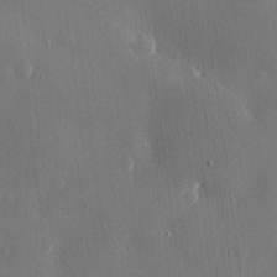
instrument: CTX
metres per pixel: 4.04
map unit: eHh
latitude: 10.4979
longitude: -69.7639
